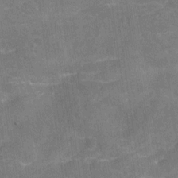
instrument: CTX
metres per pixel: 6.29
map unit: Nhu
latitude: -22.7463
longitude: -55.7827
